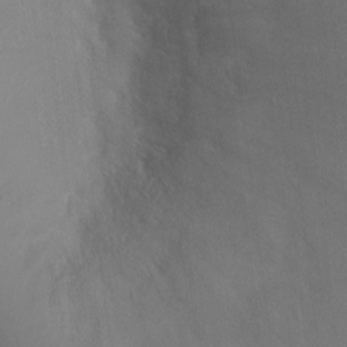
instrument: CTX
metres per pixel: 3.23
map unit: Ht
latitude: -4.4251
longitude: -24.3467
